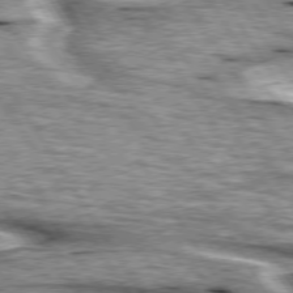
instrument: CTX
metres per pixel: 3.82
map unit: lApd
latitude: 75.8017
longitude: -59.5938
